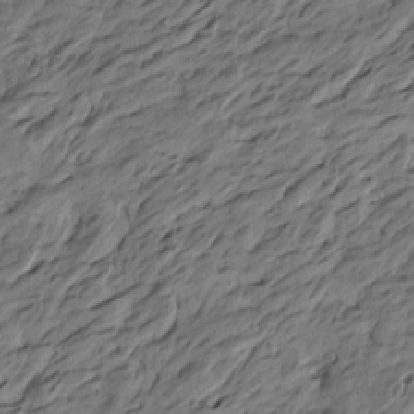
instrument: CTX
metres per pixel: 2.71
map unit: Htu
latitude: -5.7477
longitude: -178.4979
